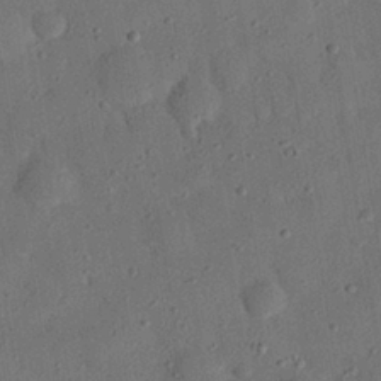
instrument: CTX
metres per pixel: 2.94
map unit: eHh
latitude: 26.5546
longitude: -77.1592
